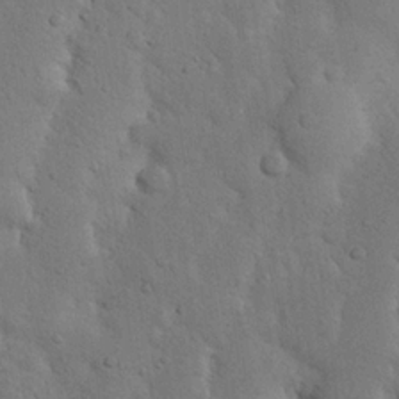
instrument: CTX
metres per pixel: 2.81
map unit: Nhu
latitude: 20.4034
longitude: -74.5735
